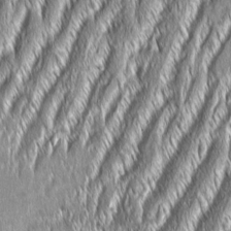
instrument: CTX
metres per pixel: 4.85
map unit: Aa
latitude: 7.9906
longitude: -131.3860
